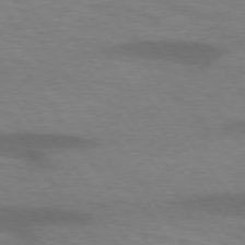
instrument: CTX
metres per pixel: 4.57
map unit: lApd
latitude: 74.3278
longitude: -54.3467
